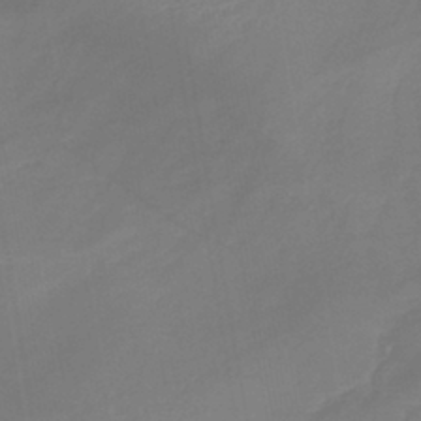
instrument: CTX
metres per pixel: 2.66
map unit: lHb
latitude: -41.5777
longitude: 77.4832
